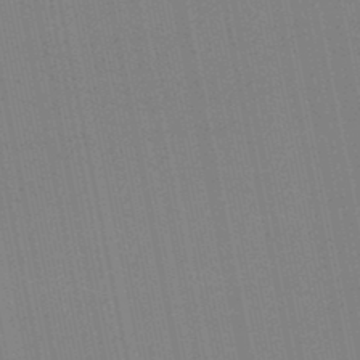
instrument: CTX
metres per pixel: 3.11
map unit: lHb
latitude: -46.9164
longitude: 78.1605
